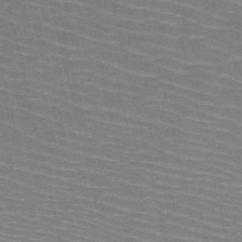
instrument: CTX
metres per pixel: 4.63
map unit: HNb
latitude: -50.3306
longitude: -45.1214
